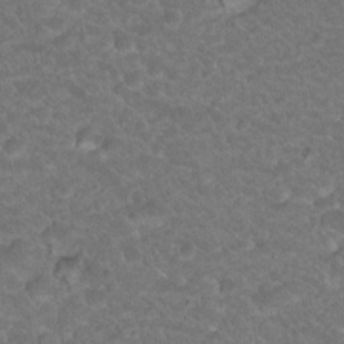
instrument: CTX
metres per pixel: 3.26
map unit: Hto
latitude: 19.2348
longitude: -35.3481
